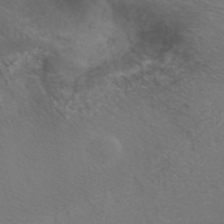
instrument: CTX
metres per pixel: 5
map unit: ANa
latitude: 42.6302
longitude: 27.5777
